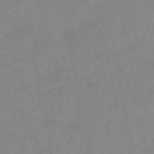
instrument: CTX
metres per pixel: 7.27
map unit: HNb
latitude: -45.5966
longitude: -39.2915
